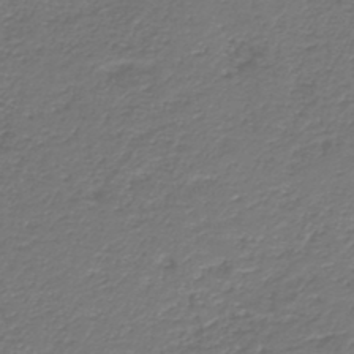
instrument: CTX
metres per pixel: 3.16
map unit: HNb
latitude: -43.4454
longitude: 50.3684
